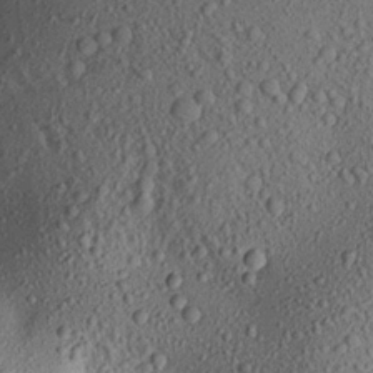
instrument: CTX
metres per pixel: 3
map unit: Aa
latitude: 18.0822
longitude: -147.0459
